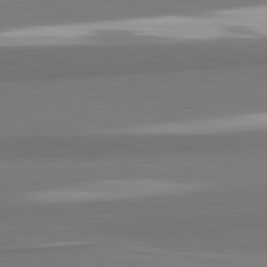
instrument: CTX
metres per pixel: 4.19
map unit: lApd
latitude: 82.4223
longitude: 172.0661
